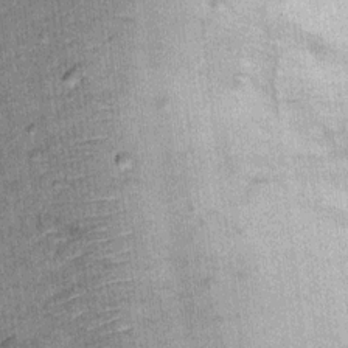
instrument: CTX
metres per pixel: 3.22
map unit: Ht
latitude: 9.9528
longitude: -37.3104
